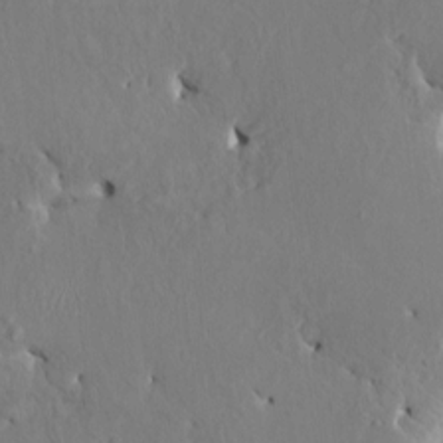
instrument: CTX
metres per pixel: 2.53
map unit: HNhu
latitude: 4.5546
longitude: -4.3656
